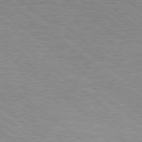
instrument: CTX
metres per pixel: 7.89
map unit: Hpe
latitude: 78.8002
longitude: -141.1025
